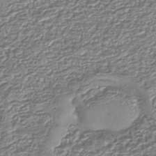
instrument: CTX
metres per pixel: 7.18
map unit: eHh
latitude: -43.2942
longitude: 122.5007
